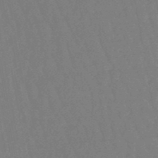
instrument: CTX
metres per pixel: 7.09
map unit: lHb
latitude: -47.3320
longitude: 80.0661
